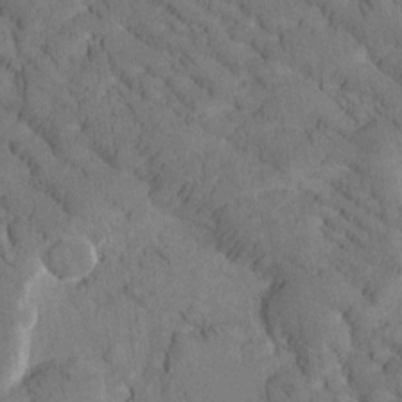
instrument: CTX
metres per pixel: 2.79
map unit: Htu
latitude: -1.3132
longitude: 172.5951
